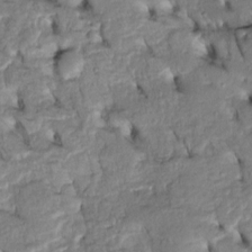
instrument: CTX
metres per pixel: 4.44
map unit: Htu
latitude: -5.1431
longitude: 153.9556
